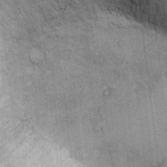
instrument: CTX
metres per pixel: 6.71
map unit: Ht
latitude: -3.7666
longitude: -14.1011
